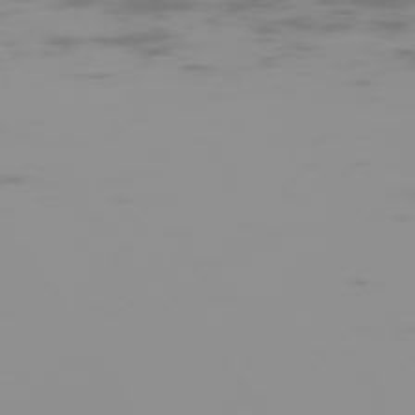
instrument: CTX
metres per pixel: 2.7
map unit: Hpe
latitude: -74.4251
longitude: 6.5762
